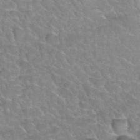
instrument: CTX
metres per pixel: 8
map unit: Hto
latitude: 35.8961
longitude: -45.2159
